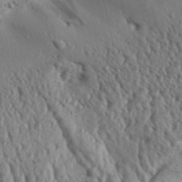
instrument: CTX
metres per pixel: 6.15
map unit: Aa
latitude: 31.5371
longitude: -136.3656
